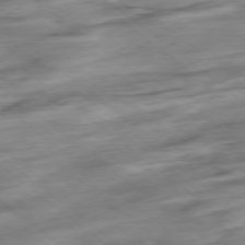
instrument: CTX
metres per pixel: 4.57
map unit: Hpe
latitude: -78.8975
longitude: -18.1011
